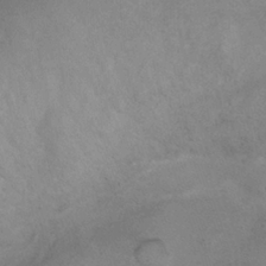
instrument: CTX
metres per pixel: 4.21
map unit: Ht
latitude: -4.8786
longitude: -18.6679
